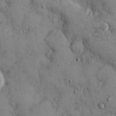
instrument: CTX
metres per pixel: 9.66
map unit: Hto
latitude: 12.8569
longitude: -60.1011
